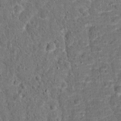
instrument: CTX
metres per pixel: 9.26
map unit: Hto
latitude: 15.5938
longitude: -38.9325
